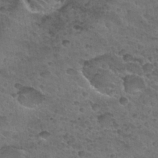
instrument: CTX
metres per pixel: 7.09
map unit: Nhu
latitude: 30.8758
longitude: -53.4427
